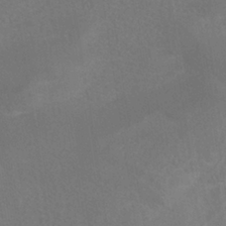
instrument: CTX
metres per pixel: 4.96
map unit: ANa
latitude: -37.8233
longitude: 95.7099
